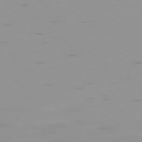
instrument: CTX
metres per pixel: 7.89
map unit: Ap
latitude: -78.2172
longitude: -64.6301
